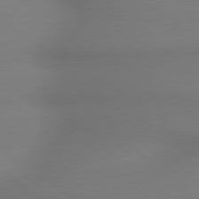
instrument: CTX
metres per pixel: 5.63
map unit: lApd
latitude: 79.8206
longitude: -173.1403
